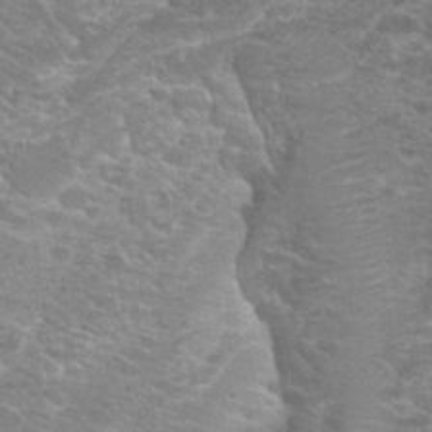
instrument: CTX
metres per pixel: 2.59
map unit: Hto
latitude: 20.8947
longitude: -37.5560
